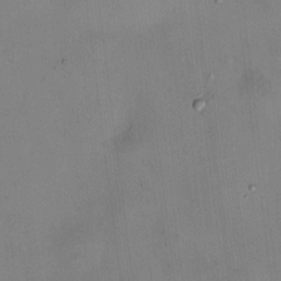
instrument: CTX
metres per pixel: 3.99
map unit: HNhu
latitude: 9.1214
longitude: 9.5021
